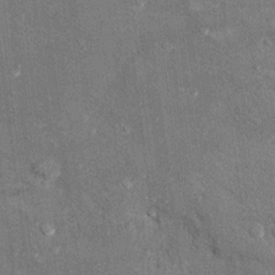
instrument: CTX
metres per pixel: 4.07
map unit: Hto
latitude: 10.8758
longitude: -37.2537
